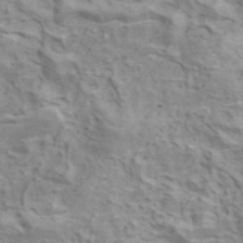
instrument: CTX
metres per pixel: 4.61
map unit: ANa
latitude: 41.3671
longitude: 14.4251
